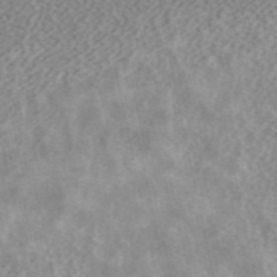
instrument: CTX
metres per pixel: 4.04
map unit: ANa
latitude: 40.1577
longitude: 34.5952
